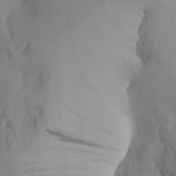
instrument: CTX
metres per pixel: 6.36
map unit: Aa
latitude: 26.6113
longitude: -131.8962
